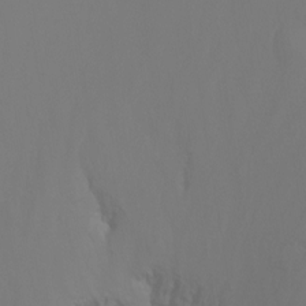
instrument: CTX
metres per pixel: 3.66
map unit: Ht
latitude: -15.2754
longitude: -52.9514
